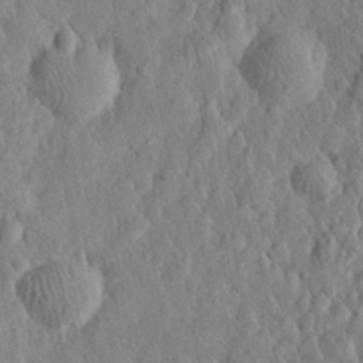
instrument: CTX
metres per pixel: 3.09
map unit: eHh
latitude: 28.2333
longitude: -76.4412
